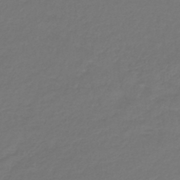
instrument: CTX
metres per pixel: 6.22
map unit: lHb
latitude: -41.7477
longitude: 72.6140
